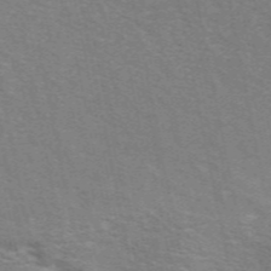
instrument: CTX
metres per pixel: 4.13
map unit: ANa
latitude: 49.4804
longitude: -72.4979
